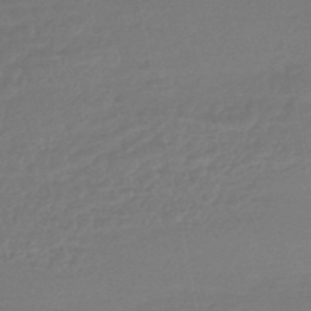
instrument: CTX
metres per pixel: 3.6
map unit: HNhu
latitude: -46.1039
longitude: 92.4440
